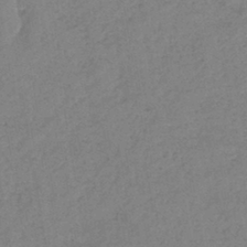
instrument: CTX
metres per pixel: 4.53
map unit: eHb
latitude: -40.7652
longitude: 79.4832
